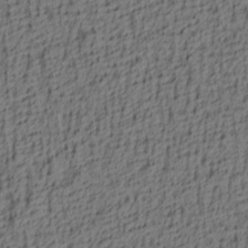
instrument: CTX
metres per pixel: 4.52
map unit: lAa
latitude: 4.3467
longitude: -114.0822
